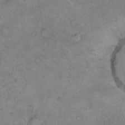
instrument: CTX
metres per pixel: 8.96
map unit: Hto
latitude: 11.0459
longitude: -60.4790
